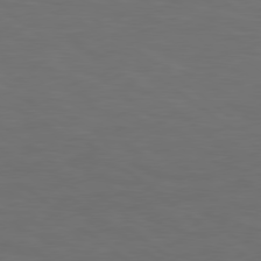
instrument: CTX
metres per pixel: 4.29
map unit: Hpe
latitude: 78.4223
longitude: 175.2375
